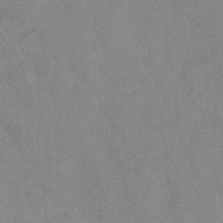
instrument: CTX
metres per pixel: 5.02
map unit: eHb
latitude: -32.5952
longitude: 67.8800
